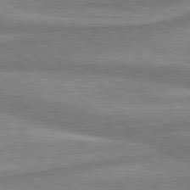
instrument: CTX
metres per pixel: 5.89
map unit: lApd
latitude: 80.2900
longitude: -177.3292
